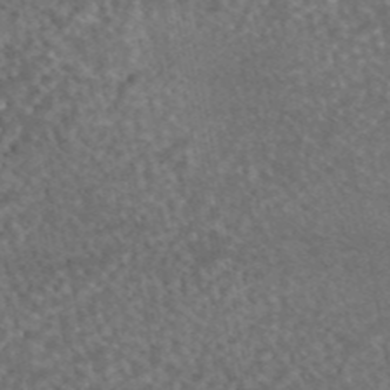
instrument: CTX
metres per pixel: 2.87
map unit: eAb
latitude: 45.4237
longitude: 114.1039
